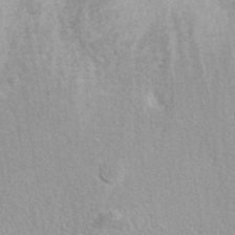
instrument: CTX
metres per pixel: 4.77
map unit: ANa
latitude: 37.7450
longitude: 16.1606
